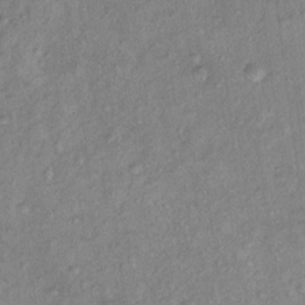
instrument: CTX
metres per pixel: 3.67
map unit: Ht
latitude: 12.1011
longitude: -39.1592
